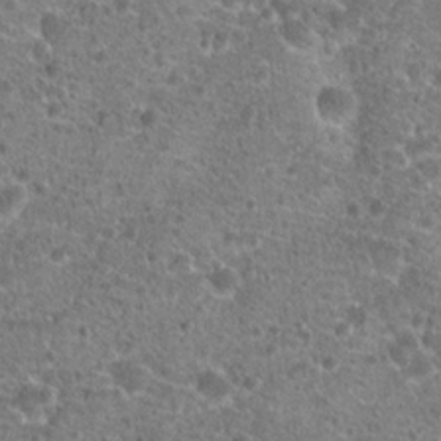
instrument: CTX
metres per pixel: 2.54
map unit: Hto
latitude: 20.1578
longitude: -42.2334
